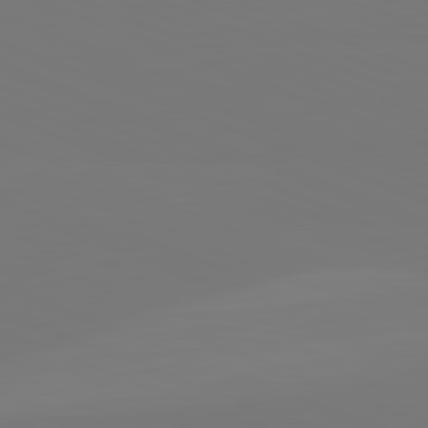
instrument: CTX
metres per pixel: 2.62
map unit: lApd
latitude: 82.1955
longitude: 146.5385
